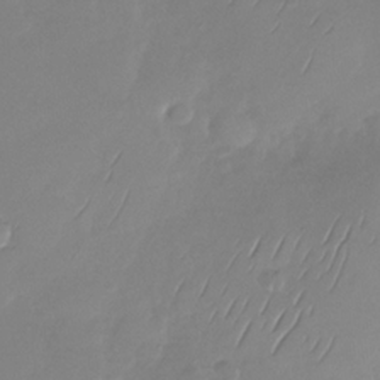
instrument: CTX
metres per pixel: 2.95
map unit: Nhu
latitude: -29.1809
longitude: -59.1781
